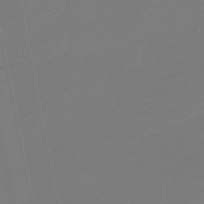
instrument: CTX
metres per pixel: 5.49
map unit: lHb
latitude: -46.5196
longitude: 67.3321
